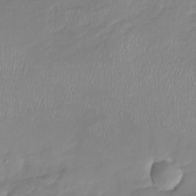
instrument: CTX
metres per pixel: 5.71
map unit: Nhu
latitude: -18.6518
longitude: -57.2725
